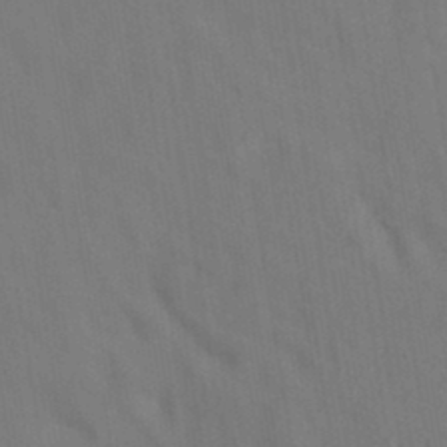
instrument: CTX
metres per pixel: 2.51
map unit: eAb
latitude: 35.1970
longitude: 111.3887
